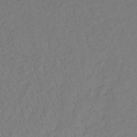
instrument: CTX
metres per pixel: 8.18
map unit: lHb
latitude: -32.7275
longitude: 64.7841
